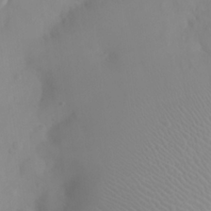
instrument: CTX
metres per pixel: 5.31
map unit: eHh
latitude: 25.6504
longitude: -64.6868
